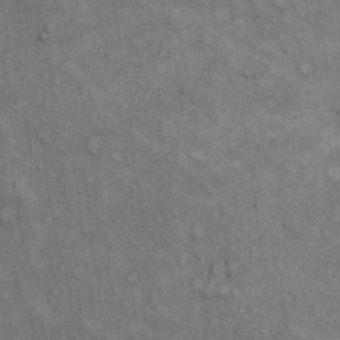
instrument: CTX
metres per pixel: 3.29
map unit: Hto
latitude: 15.2537
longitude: -60.7057
